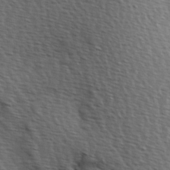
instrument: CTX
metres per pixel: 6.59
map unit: Hve
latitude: 2.5168
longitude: -123.2348
